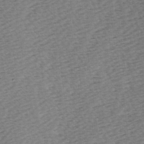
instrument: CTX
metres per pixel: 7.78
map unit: Ave
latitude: 0.5168
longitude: -115.1403
